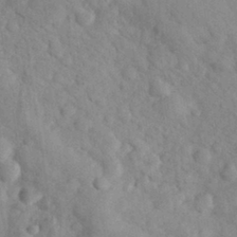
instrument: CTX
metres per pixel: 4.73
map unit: eHh
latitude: 30.5168
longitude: -70.5168
